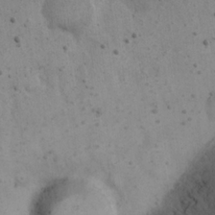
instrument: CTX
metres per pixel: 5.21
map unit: eHh
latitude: 22.4034
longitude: -69.8395
